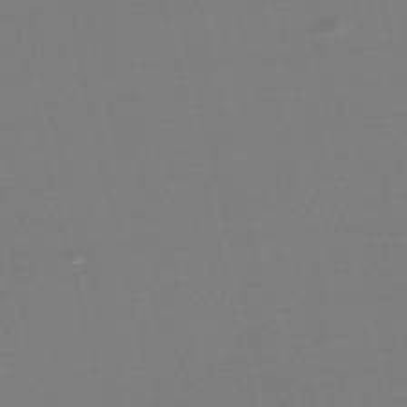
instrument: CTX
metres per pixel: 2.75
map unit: Nve
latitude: -56.5196
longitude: 62.8408
